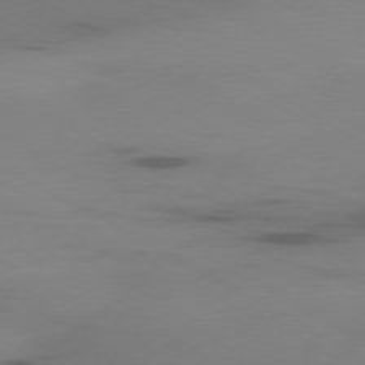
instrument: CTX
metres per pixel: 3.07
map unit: Ap
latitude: -80.1039
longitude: -63.1026
